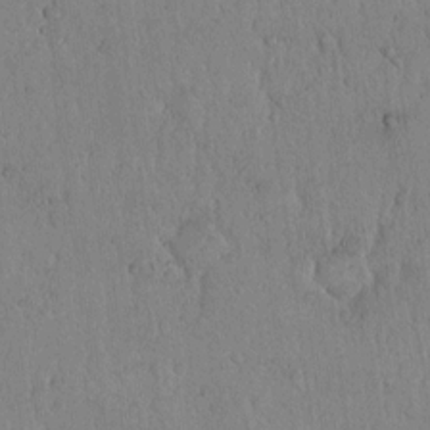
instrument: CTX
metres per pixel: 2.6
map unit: Hto
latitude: 14.1200
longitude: -56.8568
